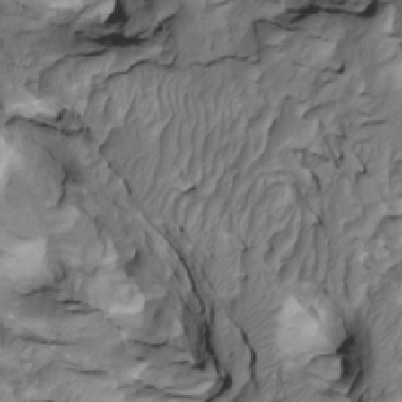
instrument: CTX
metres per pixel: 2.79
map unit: Htu
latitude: -3.8044
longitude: 150.0661
